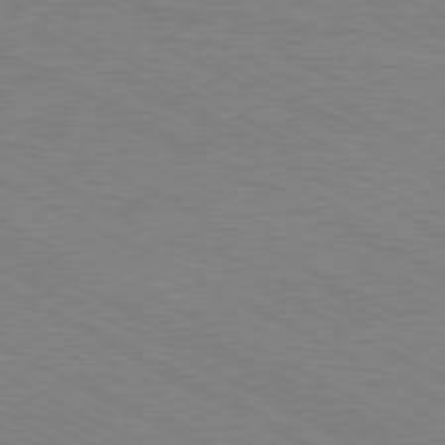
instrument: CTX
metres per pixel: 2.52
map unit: Hpe
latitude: -81.1431
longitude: 12.2173
